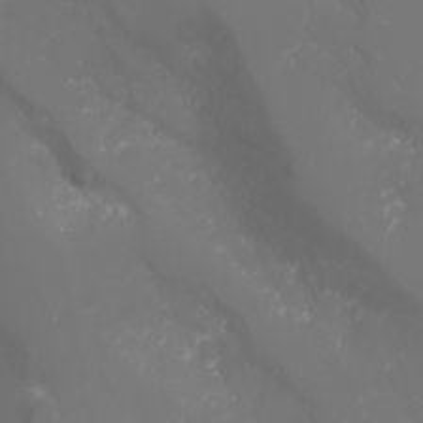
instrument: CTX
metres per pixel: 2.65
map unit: Nhu
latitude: -1.8801
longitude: -76.6301
